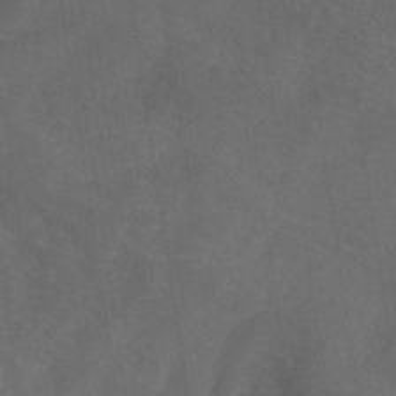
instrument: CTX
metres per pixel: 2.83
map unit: HNb
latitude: -30.8975
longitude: 63.3887
